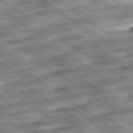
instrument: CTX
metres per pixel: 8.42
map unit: Ap
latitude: -79.8989
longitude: -50.4790
